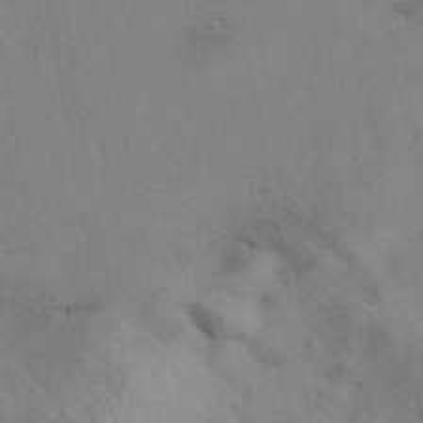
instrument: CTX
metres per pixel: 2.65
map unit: eAb
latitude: 41.1781
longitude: 108.2173
